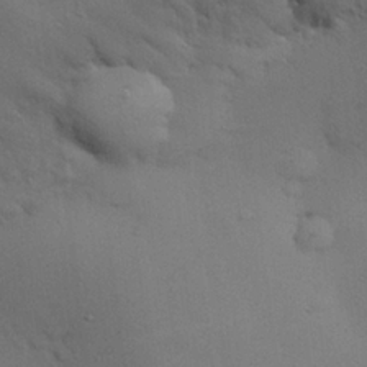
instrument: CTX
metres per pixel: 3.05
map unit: Nhu
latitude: 25.4237
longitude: -72.1011
